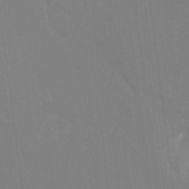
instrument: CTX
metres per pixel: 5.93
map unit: Ht
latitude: -13.7856
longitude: -58.5357
